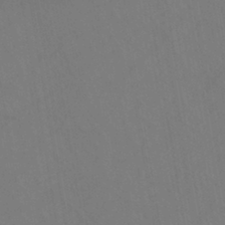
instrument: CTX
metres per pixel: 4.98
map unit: eHh
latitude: -43.0864
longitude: -32.1011
